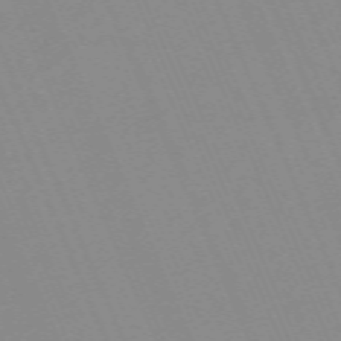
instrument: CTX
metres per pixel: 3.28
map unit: Nhu
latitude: -67.2187
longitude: 39.0864
